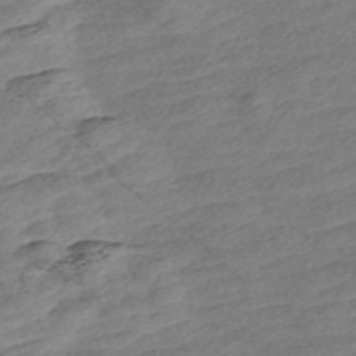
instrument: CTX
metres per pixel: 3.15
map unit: Nve
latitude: -58.0660
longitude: 54.0850
